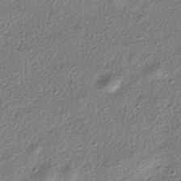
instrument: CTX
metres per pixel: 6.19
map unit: HNhu
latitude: -39.5210
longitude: 101.6154
